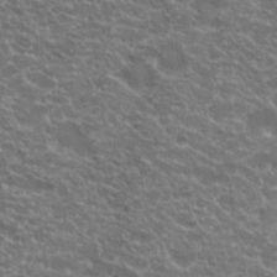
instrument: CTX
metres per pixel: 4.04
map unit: Hto
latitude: 20.4601
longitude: -36.4979
